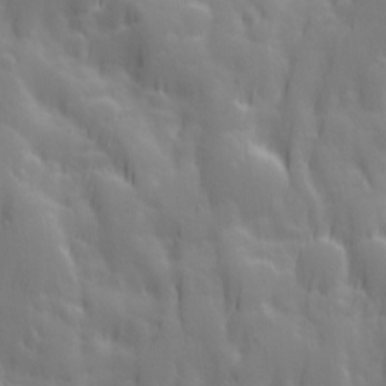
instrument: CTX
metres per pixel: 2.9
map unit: Ave
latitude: 13.0270
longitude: -104.3845
